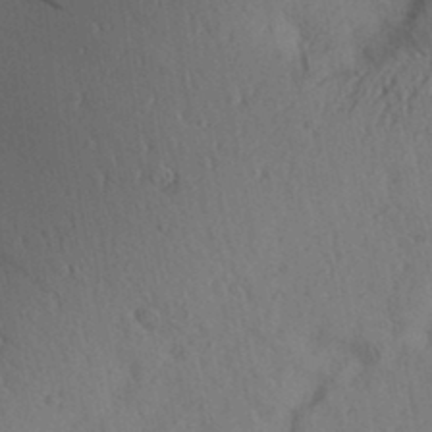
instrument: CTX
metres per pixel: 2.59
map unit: Aa
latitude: 31.1026
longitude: -140.4601
